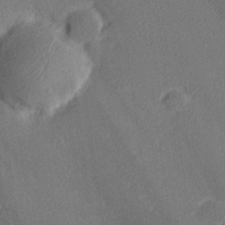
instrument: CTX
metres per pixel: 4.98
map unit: lHvf
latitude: 25.3481
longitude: 140.7463
